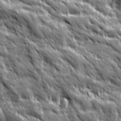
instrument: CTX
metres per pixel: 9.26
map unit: Ave
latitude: 19.5938
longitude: -134.5923
